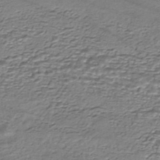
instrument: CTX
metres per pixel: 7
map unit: HNhu
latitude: -44.3306
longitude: 105.7477
